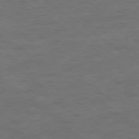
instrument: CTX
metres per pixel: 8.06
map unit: Ap
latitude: -79.4076
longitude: -99.3859
